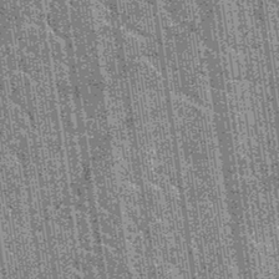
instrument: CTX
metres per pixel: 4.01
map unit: Hto
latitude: 34.5734
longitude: -52.1200
